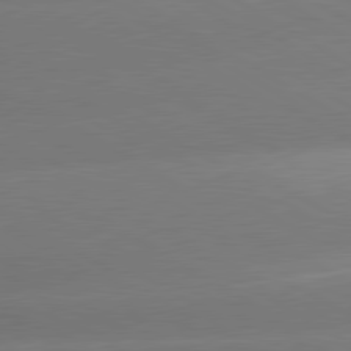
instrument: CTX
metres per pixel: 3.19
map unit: lApd
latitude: 80.2333
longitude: -149.6127
